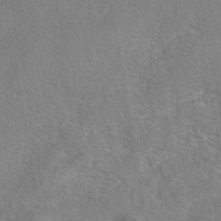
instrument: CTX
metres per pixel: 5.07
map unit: eAb
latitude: 42.5357
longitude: 104.2928
